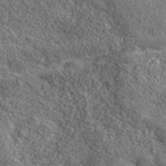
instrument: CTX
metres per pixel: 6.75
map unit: lHvf
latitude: 40.7057
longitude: -90.0822
